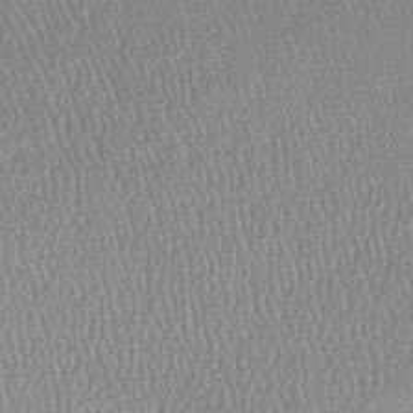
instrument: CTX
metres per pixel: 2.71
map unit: lHb
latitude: -43.9178
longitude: 68.4062
